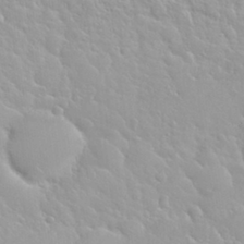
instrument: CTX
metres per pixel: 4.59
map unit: Nhu
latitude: 29.8583
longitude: -55.6883
